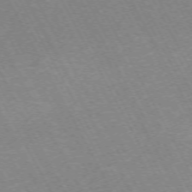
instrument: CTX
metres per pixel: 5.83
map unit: Hpe
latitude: -71.5777
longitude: 9.8611
